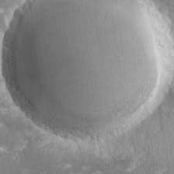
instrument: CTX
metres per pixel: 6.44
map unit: lHvf
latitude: -13.3321
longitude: -98.8569
